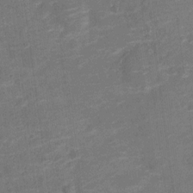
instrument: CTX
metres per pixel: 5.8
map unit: Nve
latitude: -20.1228
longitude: 103.8045
